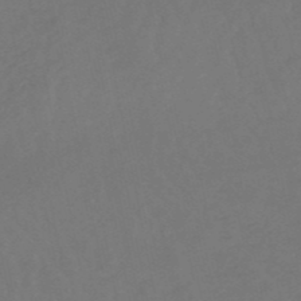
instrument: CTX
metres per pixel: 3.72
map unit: lHb
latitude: -50.3873
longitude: 80.8786
